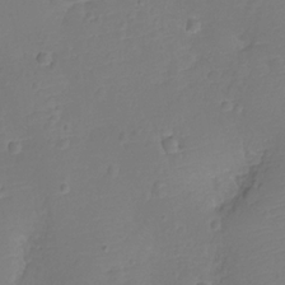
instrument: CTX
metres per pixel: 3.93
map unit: Nhu
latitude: -11.8611
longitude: -23.1970
